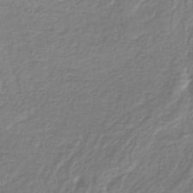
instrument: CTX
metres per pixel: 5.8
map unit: lHb
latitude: -41.1053
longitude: 72.4062
